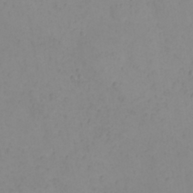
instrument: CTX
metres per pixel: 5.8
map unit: eHh
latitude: 21.4049
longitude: -64.8758
